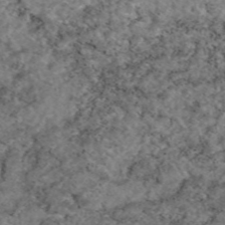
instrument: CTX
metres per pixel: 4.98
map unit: eAb
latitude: 46.9514
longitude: 113.7478
